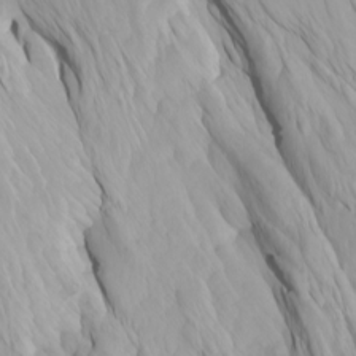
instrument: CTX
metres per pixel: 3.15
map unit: Htu
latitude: -4.2361
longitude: -73.4994
